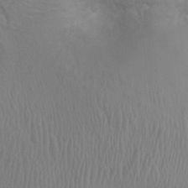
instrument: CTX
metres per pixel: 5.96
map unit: Nhu
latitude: -0.2173
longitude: -16.1956
